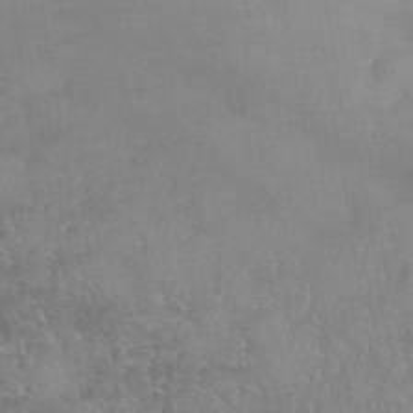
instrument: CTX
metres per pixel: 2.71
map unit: Hto
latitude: 39.6127
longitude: -43.1970
